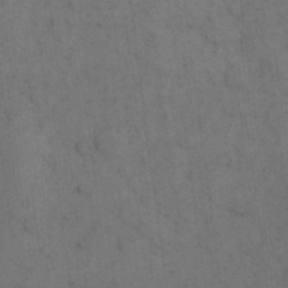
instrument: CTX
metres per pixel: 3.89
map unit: eHh
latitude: 19.0458
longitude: -63.4427
